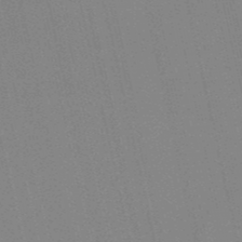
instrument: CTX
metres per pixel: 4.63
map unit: lHb
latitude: -49.4455
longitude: 69.3320
